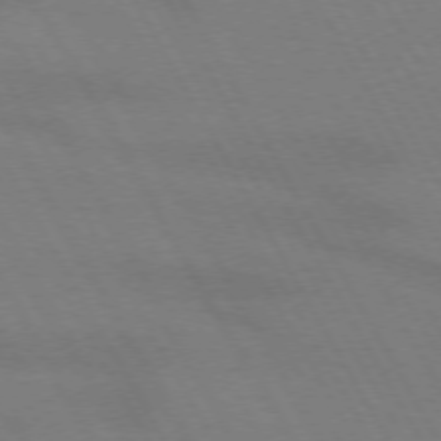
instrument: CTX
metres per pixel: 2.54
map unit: lApd
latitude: 72.3279
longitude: -48.7435
